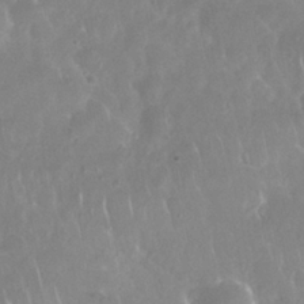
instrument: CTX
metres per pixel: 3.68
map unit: Nhu
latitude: 28.0444
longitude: -63.5560
